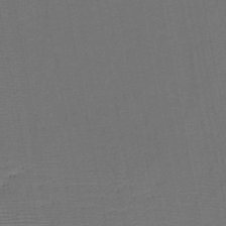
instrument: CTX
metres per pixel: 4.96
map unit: HNb
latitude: -47.8422
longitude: -40.1766
